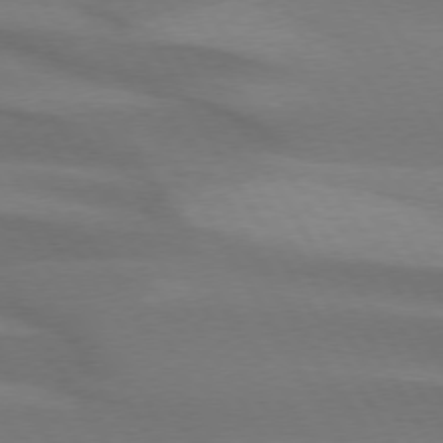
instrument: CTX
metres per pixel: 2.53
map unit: lApd
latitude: 74.2900
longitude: -65.6127
